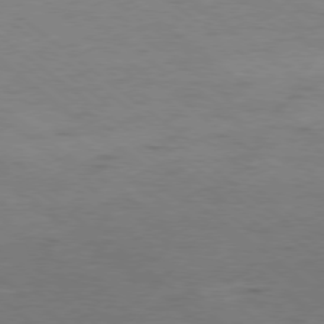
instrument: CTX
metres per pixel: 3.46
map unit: Ap
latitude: -79.0108
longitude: -100.1389
